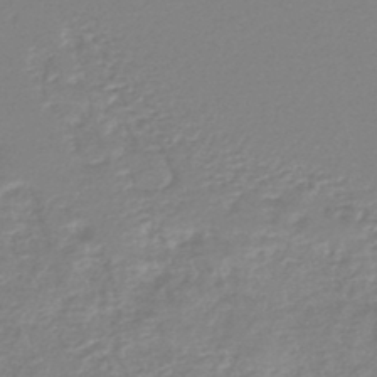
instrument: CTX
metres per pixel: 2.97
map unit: lHb
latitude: -44.2551
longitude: 69.1809
